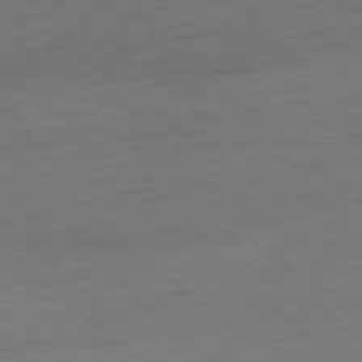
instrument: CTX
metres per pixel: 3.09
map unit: Ap
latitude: -78.6140
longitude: -88.1578
